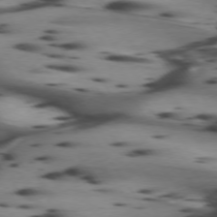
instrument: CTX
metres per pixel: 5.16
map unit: lApd
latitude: 74.6491
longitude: -64.1200
